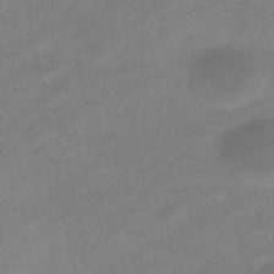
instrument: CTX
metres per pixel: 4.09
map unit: eHb
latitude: -39.7856
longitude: 82.4818
